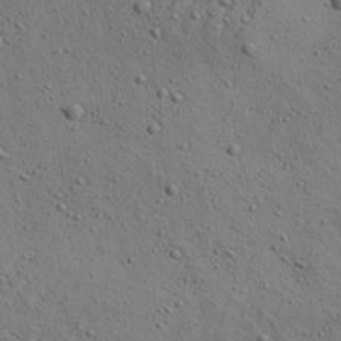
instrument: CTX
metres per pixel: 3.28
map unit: Aa
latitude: 22.8380
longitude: -143.6694
